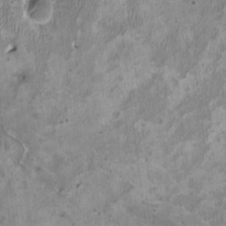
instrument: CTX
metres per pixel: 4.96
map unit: HNhu
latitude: 2.8002
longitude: -3.8583
